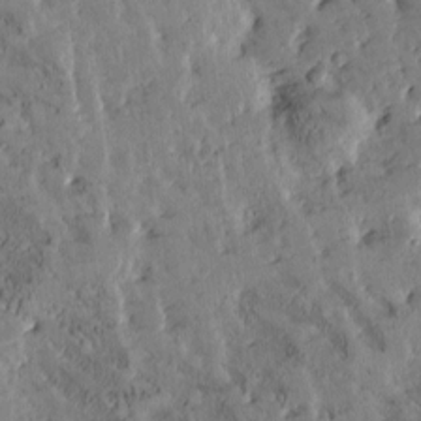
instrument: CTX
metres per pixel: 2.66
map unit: Htu
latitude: -2.3873
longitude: 175.2375
